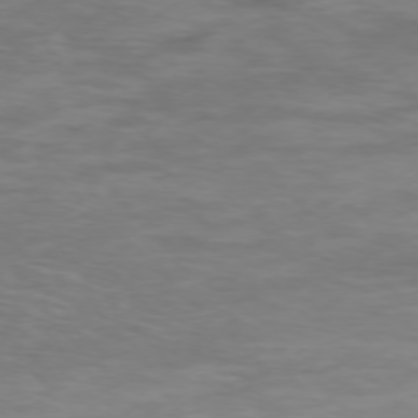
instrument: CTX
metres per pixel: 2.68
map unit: Ap
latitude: -76.4062
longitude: -68.3656
